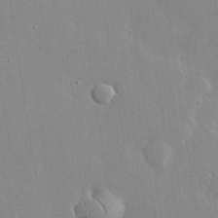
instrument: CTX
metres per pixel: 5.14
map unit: lHvf
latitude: 33.3104
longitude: -92.5923
